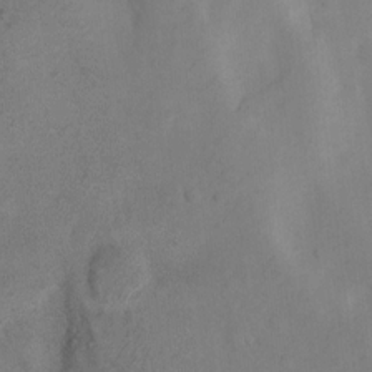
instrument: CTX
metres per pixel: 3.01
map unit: Nhu
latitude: 8.1389
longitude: -22.9136
